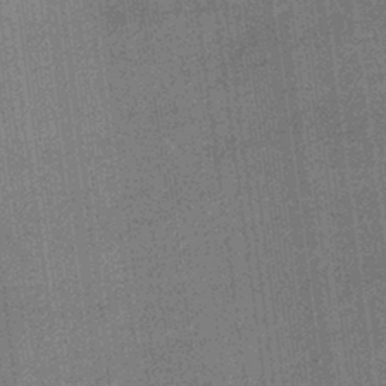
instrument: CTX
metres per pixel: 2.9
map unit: lHb
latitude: -40.8219
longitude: 69.5588
